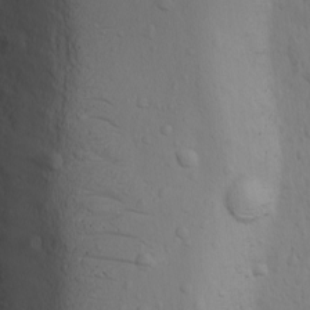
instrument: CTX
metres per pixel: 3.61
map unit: Ave
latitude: -9.1998
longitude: -121.4049
